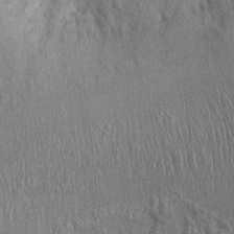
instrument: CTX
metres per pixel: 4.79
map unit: Ht
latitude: -3.1620
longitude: -14.1956
